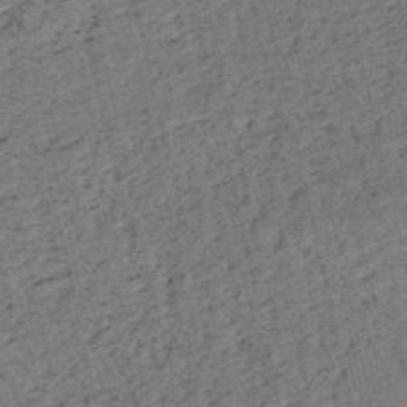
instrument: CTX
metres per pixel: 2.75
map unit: HNb
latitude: -53.9745
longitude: -47.0459
